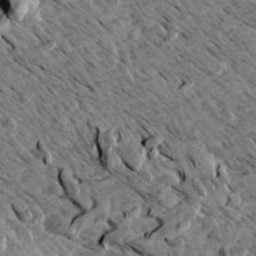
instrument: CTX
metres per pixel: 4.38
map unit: Aa
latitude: 12.6680
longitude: -141.6316
